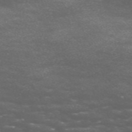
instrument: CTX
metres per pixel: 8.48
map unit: Nve
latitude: -58.4817
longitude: 57.1809
